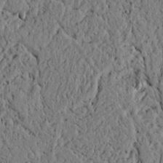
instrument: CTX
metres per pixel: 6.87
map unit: lAvf
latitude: 5.0458
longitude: 166.1039
